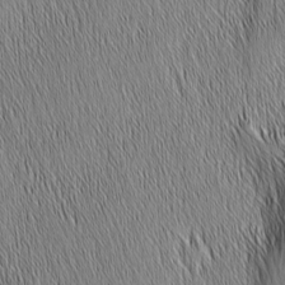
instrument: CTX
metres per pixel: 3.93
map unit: Nhu
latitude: -6.3684
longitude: -152.0444
